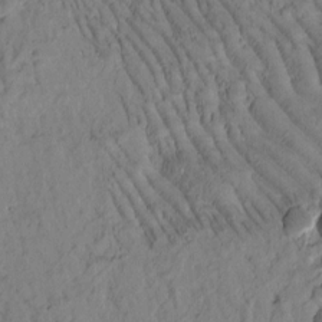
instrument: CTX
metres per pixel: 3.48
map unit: Htu
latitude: -1.7856
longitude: 171.8611
